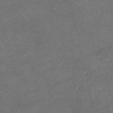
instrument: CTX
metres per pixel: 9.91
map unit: eHh
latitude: -54.7841
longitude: -91.0647
